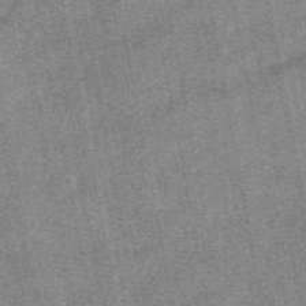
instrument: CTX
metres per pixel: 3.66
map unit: eAb
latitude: 48.2145
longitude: 107.0109
